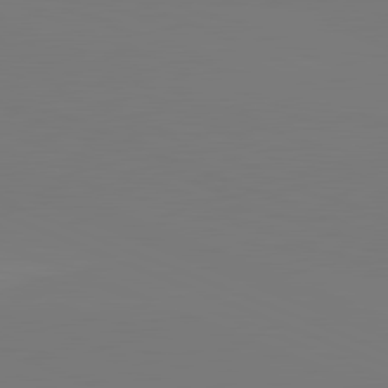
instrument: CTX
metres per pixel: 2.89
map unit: lApd
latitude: 82.2333
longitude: 147.8233
